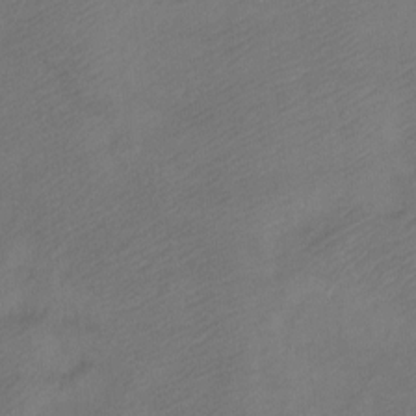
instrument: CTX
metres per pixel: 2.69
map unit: Ht
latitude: -7.5588
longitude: -34.8191
